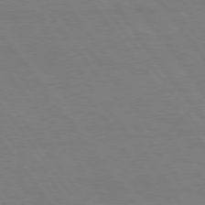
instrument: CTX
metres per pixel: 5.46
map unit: Hpe
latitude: 75.1025
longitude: -145.0080
